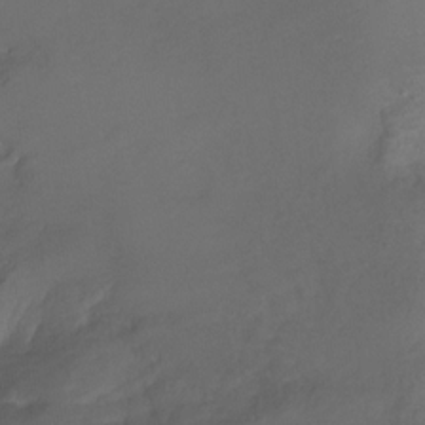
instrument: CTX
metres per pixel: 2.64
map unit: Ht
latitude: 2.1766
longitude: -34.5923
